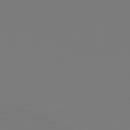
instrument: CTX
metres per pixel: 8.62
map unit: Hpe
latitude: 78.5735
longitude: -145.9528
